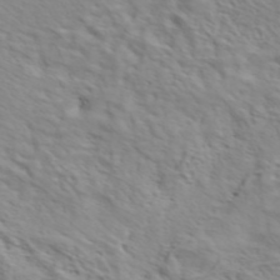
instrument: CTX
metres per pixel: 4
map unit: ANa
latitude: 45.5938
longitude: -83.5749
